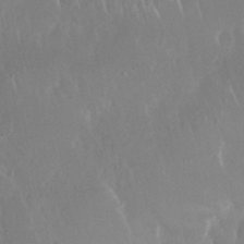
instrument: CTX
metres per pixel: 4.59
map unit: Nhu
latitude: 28.1200
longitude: -63.5560
